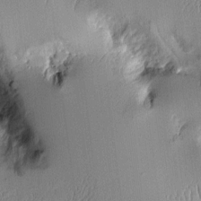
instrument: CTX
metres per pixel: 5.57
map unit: Aa
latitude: 10.4034
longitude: -128.7435
